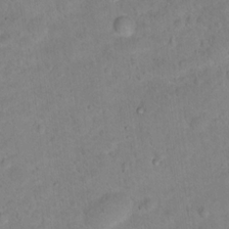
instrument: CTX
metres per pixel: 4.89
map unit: Hto
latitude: 16.6491
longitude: -37.5182
